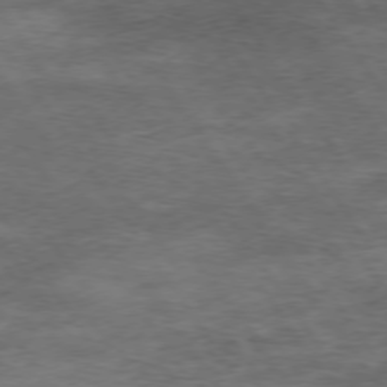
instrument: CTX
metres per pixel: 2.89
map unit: Hpe
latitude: 73.8395
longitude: -142.6869
